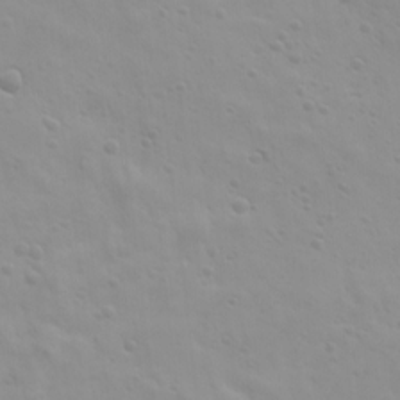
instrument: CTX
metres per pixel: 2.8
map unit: Ave
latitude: 17.8583
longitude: -133.5371
